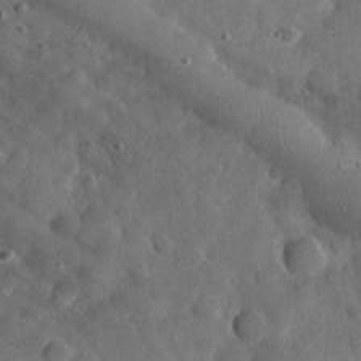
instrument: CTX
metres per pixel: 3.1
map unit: eHh
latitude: 30.8758
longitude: -69.3860
